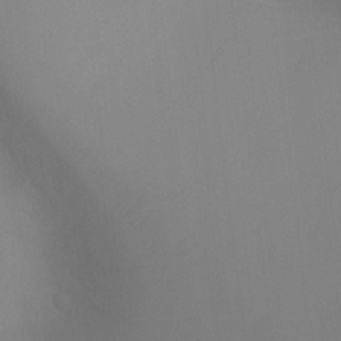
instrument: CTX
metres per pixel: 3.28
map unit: Ht
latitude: -3.8422
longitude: -25.6504
